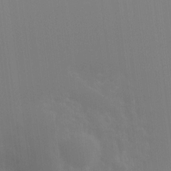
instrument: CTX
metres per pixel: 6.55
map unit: Hto
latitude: -8.3873
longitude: -51.2726
